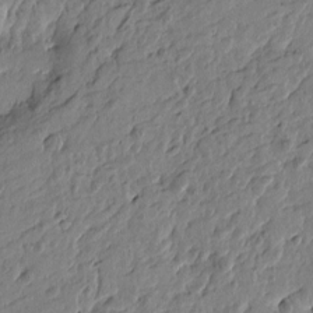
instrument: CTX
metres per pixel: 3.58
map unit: Htu
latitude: -5.6722
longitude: 179.4265
